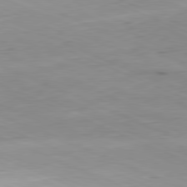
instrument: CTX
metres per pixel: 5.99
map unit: Hpe
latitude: -81.9745
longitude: 13.8234
